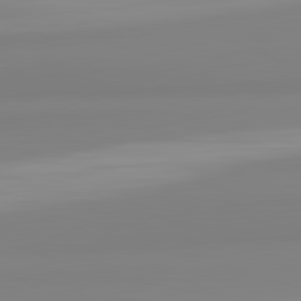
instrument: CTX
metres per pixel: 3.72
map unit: lApd
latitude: 82.4601
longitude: 174.1416
